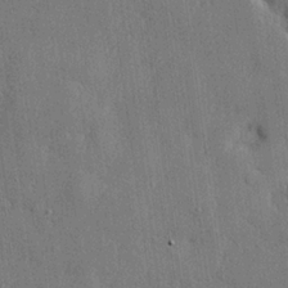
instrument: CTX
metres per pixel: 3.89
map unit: lHvf
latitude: 23.7638
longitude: 143.3320
